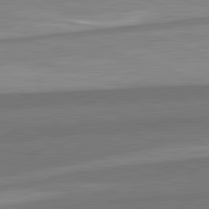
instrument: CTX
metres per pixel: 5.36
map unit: lApd
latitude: 82.4978
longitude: 137.8611
